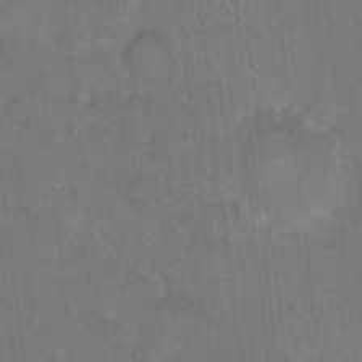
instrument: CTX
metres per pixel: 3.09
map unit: Hto
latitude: 12.4412
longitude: -36.1389
